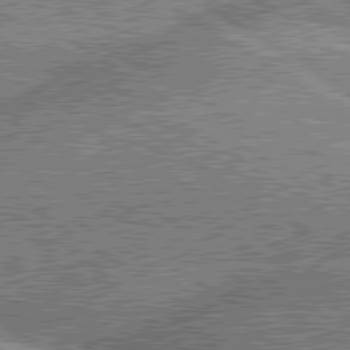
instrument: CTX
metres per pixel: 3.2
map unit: lApd
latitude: 80.2145
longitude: -151.4237
